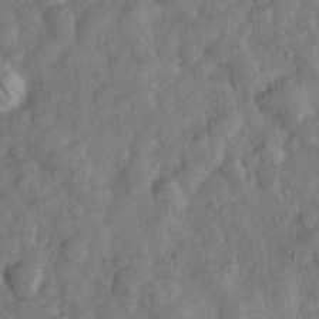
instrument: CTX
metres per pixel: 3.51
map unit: eHh
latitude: 34.4790
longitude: -69.7639
